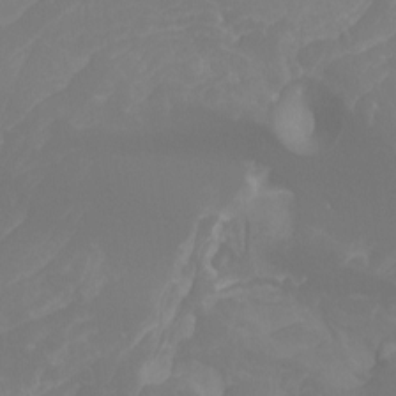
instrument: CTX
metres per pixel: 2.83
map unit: Htu
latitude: -13.2376
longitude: -70.7435
